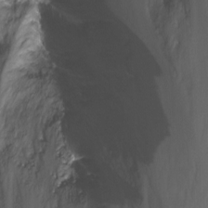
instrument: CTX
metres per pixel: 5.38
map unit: Nhu
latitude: -6.8975
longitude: -46.8380
